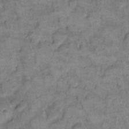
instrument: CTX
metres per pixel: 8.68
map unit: eHh
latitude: 13.0648
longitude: -65.1403
